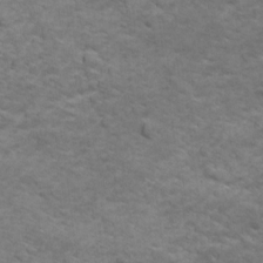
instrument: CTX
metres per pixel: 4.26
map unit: Ave
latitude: 18.6679
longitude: -132.4412
